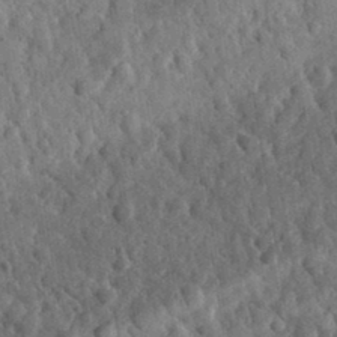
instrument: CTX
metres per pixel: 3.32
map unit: lHvf
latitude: 35.0458
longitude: -87.2726
